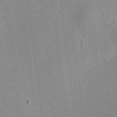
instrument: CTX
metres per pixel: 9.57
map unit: HNhu
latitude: 8.4223
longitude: 13.8989
